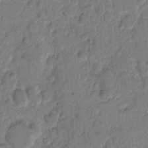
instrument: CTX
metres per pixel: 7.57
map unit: eHh
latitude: 9.6883
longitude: -65.1403
